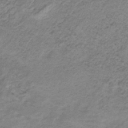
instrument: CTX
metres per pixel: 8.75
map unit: HNb
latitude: -32.9353
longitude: 60.3684
